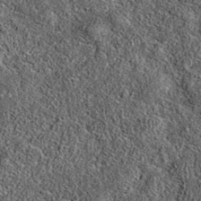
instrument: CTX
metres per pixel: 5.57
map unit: eAb
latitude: 36.5357
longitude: 108.9542
